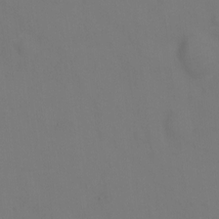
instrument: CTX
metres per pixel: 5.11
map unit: Hto
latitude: 0.3278
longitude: -34.2144
